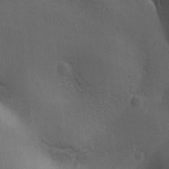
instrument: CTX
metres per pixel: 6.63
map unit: Ave
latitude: -6.7274
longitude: -121.5182
